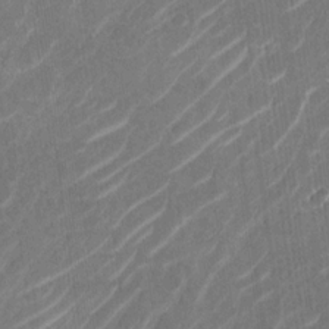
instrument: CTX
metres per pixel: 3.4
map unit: Nhu
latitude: -29.5021
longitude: -71.3104
